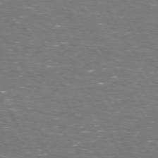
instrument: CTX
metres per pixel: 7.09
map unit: Hpe
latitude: 72.9892
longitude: -124.4601
